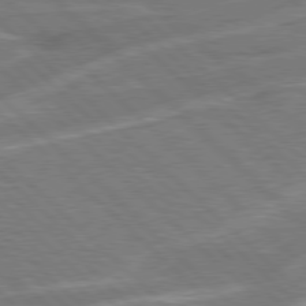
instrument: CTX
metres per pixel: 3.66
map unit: Hpe
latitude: 77.6316
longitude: -151.8961
